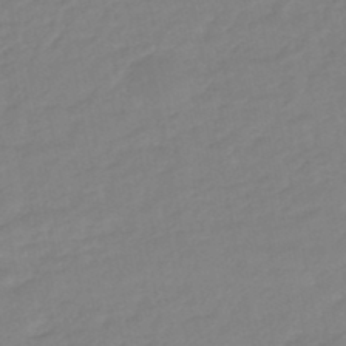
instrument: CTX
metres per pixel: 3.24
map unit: eHb
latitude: -46.6896
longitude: 89.1431
